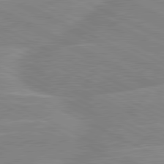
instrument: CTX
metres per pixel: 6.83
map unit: lApd
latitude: 80.7813
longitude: -125.1781
